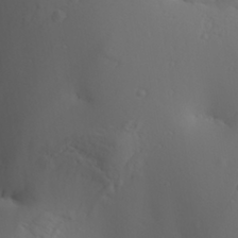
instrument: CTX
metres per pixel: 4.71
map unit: Aa
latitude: 29.8394
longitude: -132.7246
